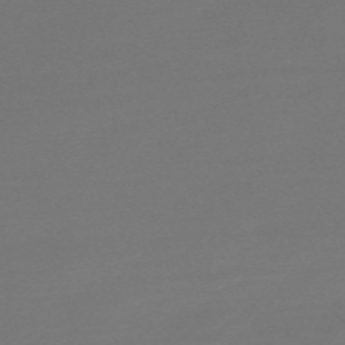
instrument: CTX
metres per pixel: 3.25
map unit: Nve
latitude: -58.1605
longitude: 56.6518
